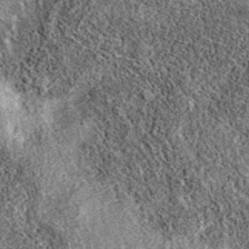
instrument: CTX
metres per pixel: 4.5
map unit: eAb
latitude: 36.9702
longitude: 111.6533
